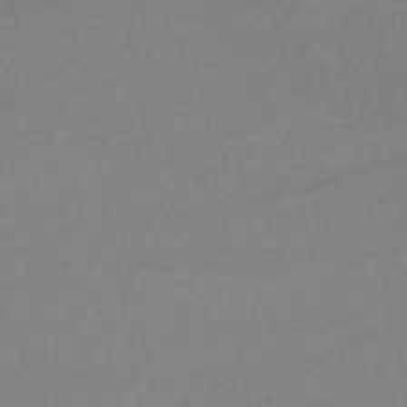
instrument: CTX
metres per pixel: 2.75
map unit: lHb
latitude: -46.2361
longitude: 61.4265
